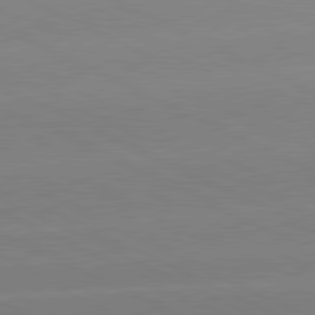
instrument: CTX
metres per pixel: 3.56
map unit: lApd
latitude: 81.2726
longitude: -151.4804
